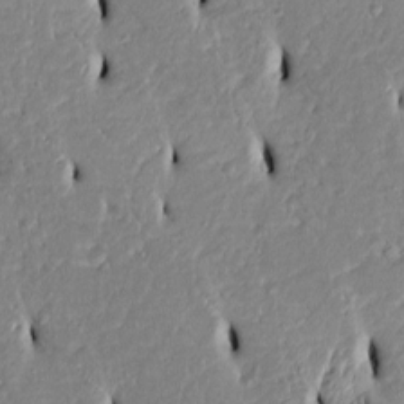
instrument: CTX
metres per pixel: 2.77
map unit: Htu
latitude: 3.2726
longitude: 151.5588
